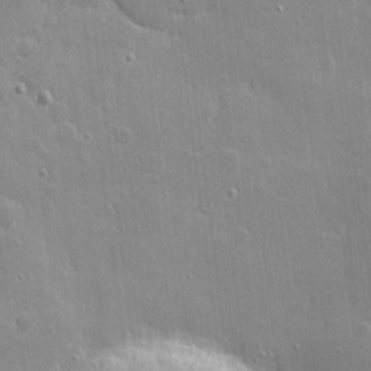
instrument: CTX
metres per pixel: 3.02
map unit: eHh
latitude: 4.1011
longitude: -70.7435
